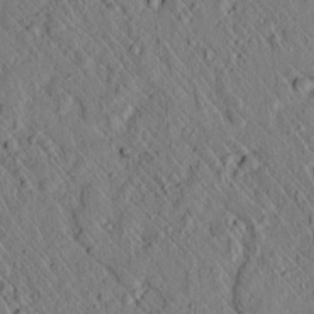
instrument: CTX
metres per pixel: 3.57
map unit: lAvf
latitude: 7.3293
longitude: 159.6343
